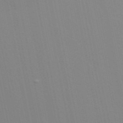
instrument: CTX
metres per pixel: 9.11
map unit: ANa
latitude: 48.6679
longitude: -76.8380
